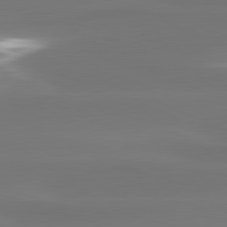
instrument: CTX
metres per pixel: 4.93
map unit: lApd
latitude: 81.5560
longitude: -134.3845
